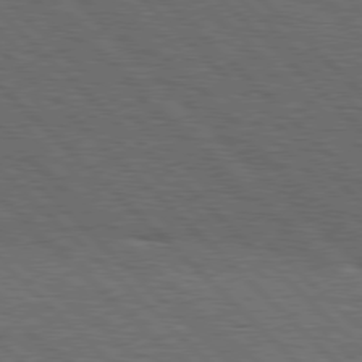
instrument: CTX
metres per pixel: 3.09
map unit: Hpe
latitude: 77.6316
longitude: -126.9703
